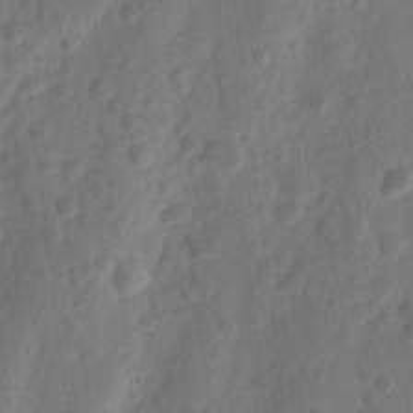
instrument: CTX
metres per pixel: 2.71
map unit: Ht
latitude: 11.0648
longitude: -75.2537
